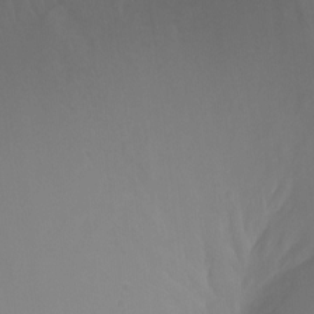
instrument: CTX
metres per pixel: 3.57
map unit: Ht
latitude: -7.0864
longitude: -31.8017
